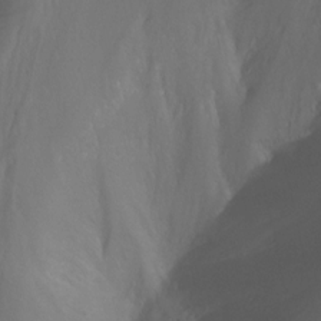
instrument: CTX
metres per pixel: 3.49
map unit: Nhu
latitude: -13.1809
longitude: -63.8962
